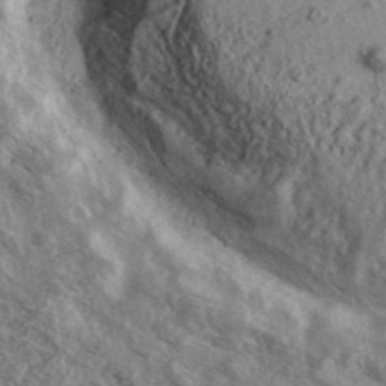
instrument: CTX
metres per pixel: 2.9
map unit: Ave
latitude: 38.7813
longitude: -110.3656
